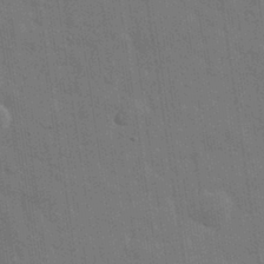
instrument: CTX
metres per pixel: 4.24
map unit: eHh
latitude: 31.8017
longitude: -70.9891
